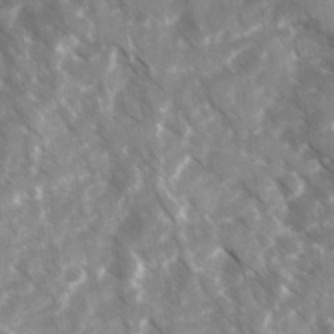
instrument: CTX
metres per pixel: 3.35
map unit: Ave
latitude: 17.5371
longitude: -131.0081
